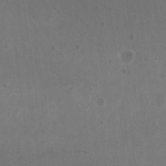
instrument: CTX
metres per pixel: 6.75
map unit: Nhu
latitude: -14.9920
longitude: -57.5371
